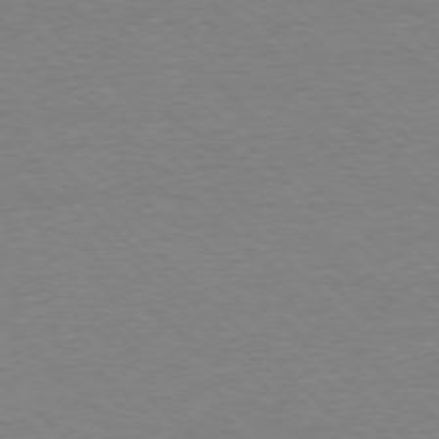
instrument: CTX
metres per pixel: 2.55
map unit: Ap
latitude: -77.5777
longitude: -86.7246
